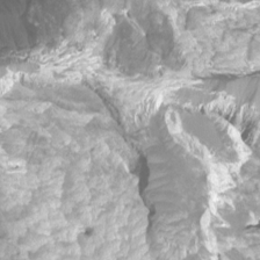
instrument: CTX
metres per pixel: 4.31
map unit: Htu
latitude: 3.8394
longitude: -21.1214
